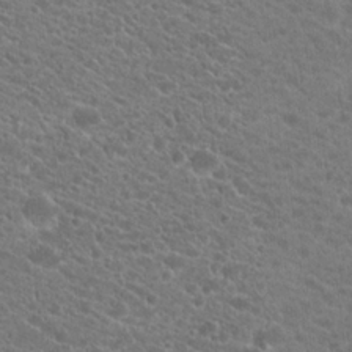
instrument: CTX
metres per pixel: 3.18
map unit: Hto
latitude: 20.6680
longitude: -38.4601
